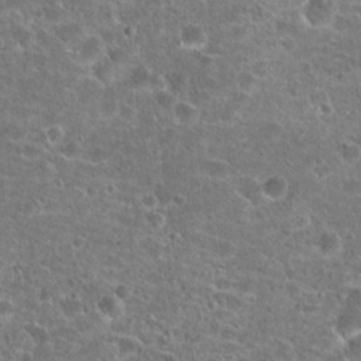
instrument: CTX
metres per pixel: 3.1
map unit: Hto
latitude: 20.7624
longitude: -42.2901
